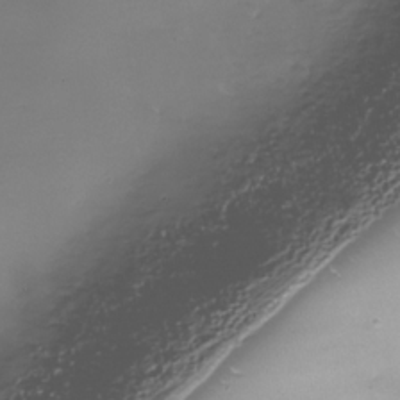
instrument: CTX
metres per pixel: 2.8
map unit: Nhe
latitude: -34.5385
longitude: -88.5168
